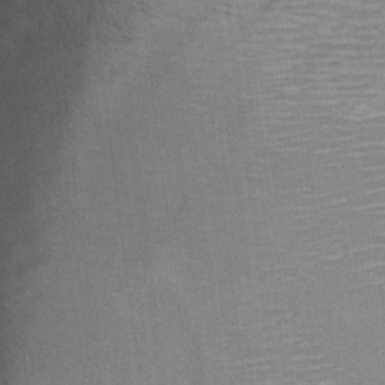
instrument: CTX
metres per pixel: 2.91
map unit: Ht
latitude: 6.3278
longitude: -36.0255
